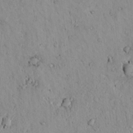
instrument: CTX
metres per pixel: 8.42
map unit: lAvf
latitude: 9.2726
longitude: 168.7652
